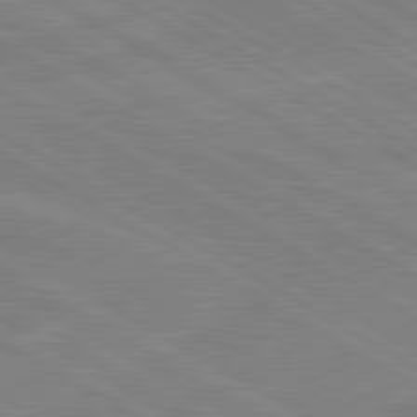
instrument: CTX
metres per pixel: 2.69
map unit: lApd
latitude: 80.4412
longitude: 122.6897
